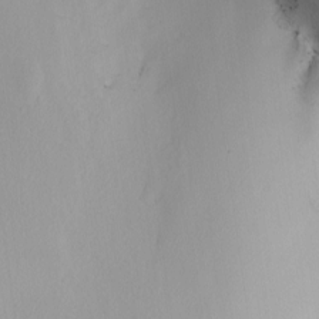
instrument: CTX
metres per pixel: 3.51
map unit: Nhu
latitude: -4.6518
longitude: -93.7260
